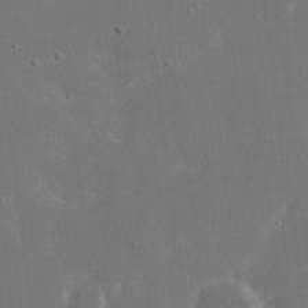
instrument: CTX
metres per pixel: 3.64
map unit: eHh
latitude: 17.8961
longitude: -72.1011
